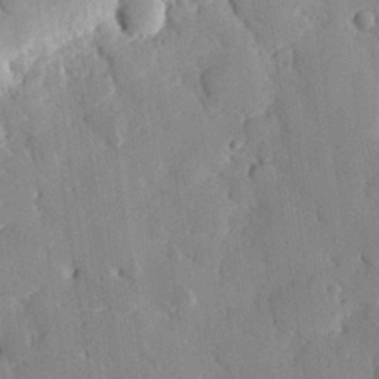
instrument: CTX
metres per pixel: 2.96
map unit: eHh
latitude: 28.2144
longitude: -79.9339
